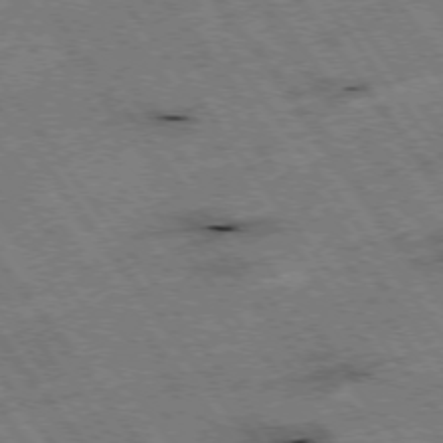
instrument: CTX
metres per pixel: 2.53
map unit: Hpe
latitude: -75.4266
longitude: -22.7624
